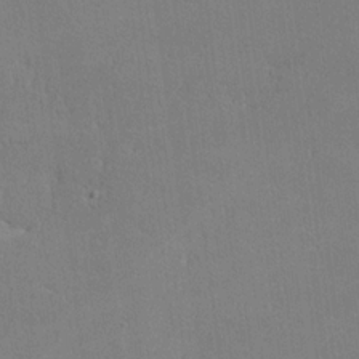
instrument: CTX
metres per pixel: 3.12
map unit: lHvf
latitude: -11.3699
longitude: -102.3089
